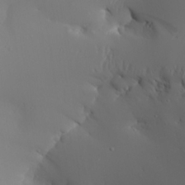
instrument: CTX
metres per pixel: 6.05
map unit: Aa
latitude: 24.2144
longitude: -127.0648
